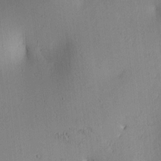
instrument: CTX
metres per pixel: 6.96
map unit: lAa
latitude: 6.5924
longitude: -114.0822
